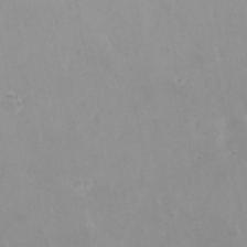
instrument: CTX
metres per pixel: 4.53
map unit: Nhu
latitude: 24.2900
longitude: -62.0633
